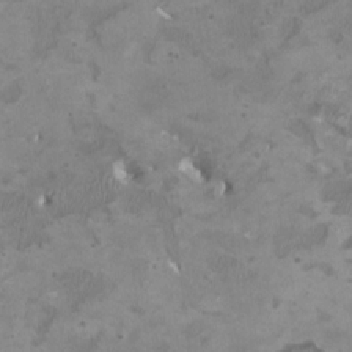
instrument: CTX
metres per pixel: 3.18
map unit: HNhu
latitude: 3.3670
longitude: -3.5371
